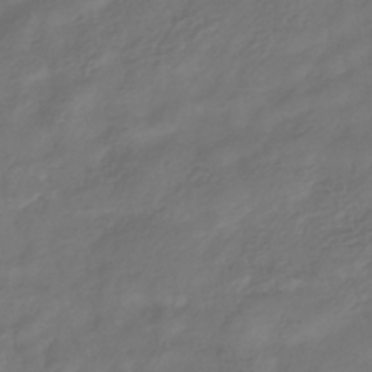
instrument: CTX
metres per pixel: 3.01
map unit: eHb
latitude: -34.4062
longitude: 80.3495
